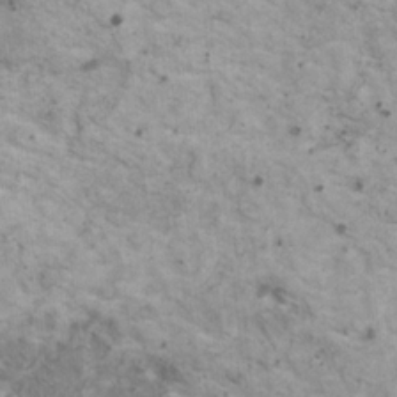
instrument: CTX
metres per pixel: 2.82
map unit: HNhu
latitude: 2.3845
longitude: 4.1794
